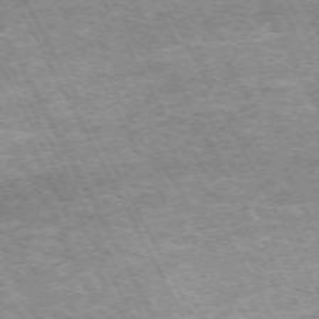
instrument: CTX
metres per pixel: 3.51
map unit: Hpe
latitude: -72.1417
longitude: 11.7478
